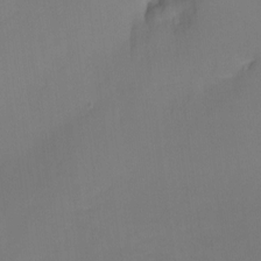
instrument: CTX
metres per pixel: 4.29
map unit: Nhu
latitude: -16.8597
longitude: -47.8773
